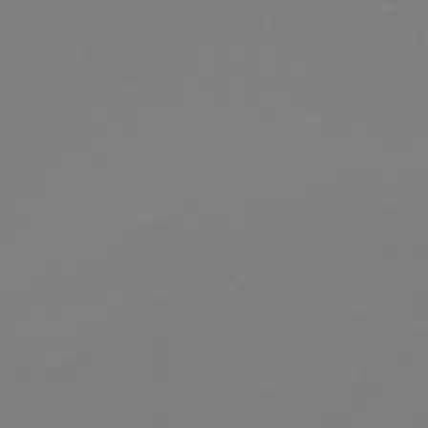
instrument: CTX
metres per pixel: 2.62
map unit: HNb
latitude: -46.3495
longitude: 56.3495
